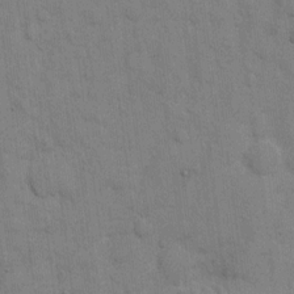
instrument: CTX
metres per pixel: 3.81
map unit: eHh
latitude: 9.9717
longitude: -67.2348
